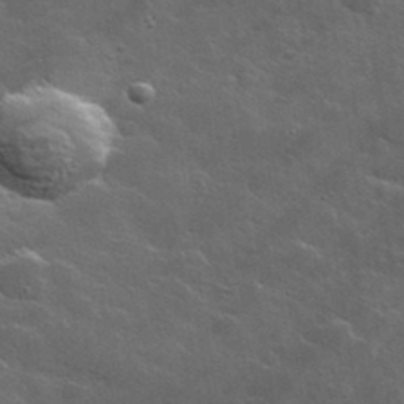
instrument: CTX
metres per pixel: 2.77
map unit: lHvf
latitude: 35.9717
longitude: -91.7828
